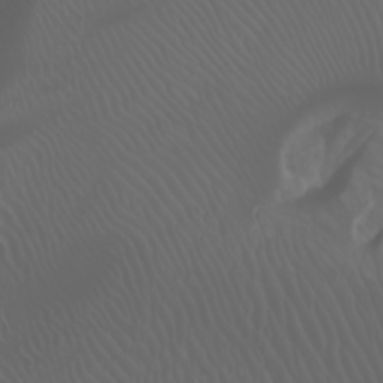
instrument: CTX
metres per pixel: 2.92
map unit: Htu
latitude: -0.9164
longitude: -76.1577
